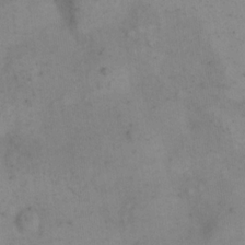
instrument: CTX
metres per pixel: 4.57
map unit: eHh
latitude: 15.3293
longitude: -67.7449
